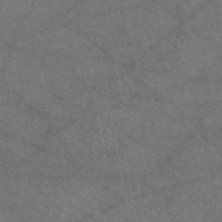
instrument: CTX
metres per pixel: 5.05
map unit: eAb
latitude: 46.7813
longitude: 110.8408
